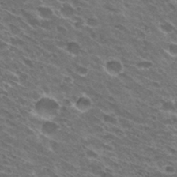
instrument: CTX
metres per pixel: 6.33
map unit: Hto
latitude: 30.9325
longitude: -43.6694
